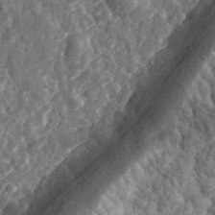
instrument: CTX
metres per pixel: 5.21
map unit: eHh
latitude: 35.1214
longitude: -79.1592
